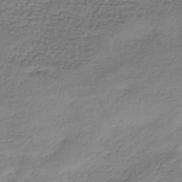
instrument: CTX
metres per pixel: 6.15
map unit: eHh
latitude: -43.4454
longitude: 120.2550
